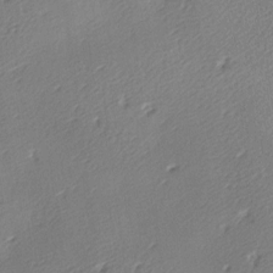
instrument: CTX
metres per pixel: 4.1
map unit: lAa
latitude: -9.0864
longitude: -127.7072
